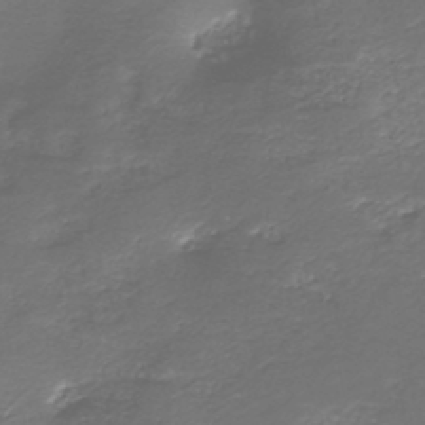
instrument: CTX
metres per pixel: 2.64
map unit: HNb
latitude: -39.7289
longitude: 50.2550
